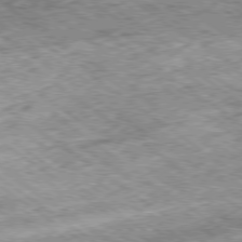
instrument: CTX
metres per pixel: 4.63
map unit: Hpe
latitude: -79.3131
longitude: 7.4076
